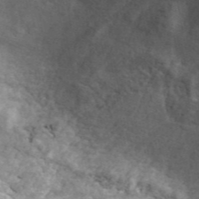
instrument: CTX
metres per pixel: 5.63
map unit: ANa
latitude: 45.2159
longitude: 30.0283
